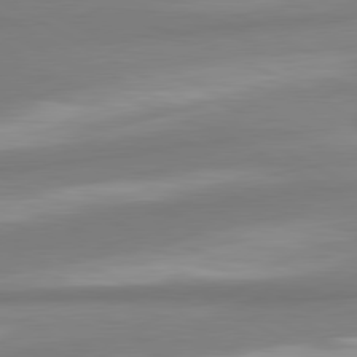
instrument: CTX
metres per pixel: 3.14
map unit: lApd
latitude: 80.7813
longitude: -175.8017
